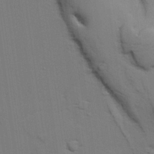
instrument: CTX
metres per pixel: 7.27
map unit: lAvf
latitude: 27.4993
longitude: -108.7435
